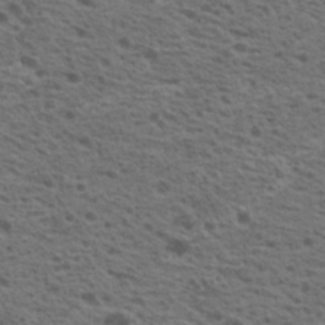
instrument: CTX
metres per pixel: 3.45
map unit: Nhu
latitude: 19.4426
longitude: -31.1781
